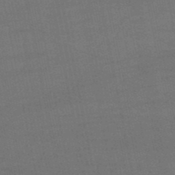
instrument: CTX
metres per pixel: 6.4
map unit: eHb
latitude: -50.3873
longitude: 72.1983
